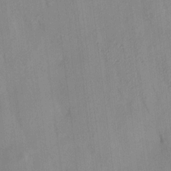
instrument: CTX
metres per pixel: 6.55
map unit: HNhu
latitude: 14.4979
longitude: 12.4251
